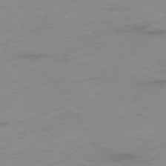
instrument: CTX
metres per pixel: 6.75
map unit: Ap
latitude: -78.2550
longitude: -59.7828
